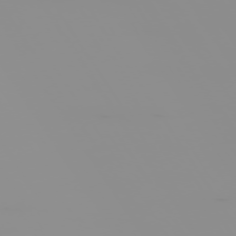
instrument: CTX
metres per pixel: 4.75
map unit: Hpe
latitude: -74.9920
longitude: 6.1417
